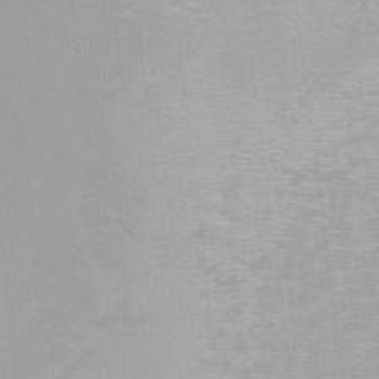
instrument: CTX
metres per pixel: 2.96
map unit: Ht
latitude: -8.0850
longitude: -35.5371
